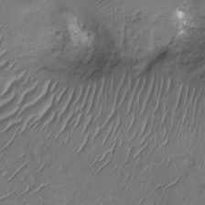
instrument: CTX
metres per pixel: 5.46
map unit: Nhu
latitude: -12.7841
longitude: -23.1592
